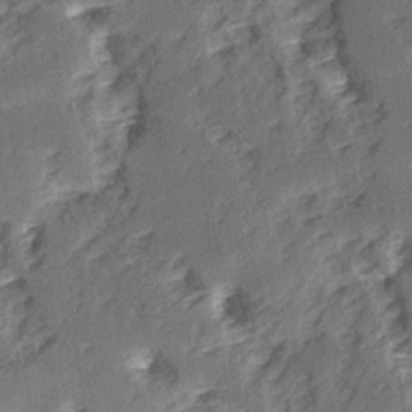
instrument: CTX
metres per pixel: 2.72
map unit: Ave
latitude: 15.1970
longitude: -104.2145
